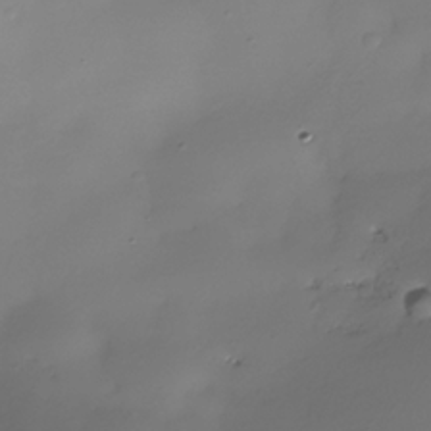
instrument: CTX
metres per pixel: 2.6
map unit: Nhe
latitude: -36.4440
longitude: -117.2726
